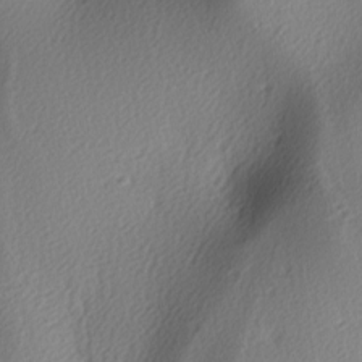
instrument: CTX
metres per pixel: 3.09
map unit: lAa
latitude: -5.6910
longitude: -122.7624
